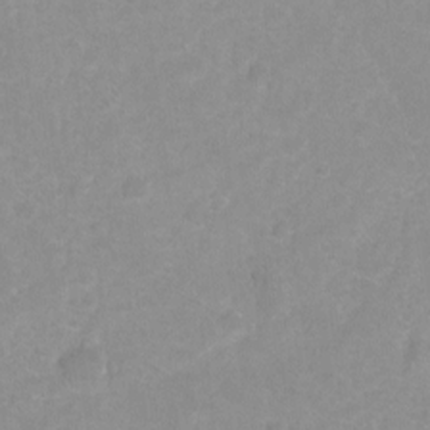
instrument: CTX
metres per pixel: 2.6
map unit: Hto
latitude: -7.0675
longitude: -38.6490
